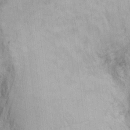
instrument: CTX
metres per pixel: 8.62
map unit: Ht
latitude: 8.8569
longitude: -36.4601
